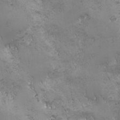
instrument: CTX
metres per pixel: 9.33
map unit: Ave
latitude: -7.2376
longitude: -121.3482
